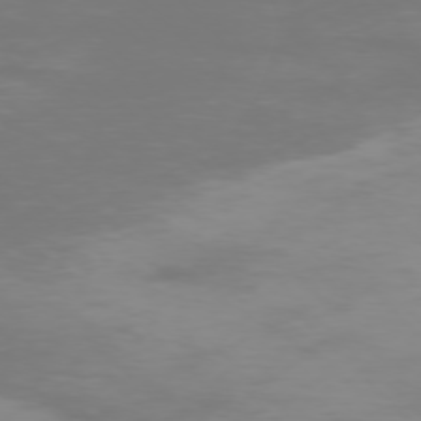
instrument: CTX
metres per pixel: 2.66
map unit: Ap
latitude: -77.1620
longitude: -72.4979
